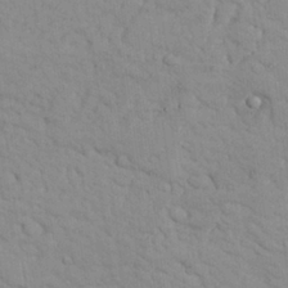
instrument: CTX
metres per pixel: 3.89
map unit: Nhu
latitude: 26.5546
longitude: -69.2348
